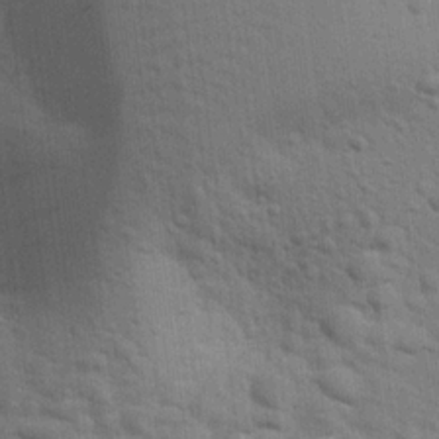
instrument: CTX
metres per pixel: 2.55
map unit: eHh
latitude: 24.6112
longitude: -79.1781
